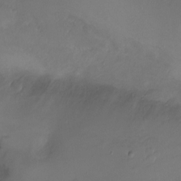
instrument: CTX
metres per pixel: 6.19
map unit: Ht
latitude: -7.4832
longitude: -27.4238
